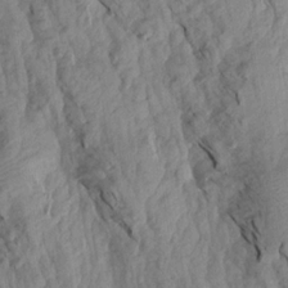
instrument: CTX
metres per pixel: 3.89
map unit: Aa
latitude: 19.3481
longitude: -146.7058
